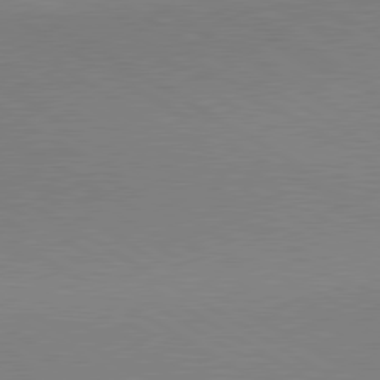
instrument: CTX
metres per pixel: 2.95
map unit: lApd
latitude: 80.3278
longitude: 156.0850
